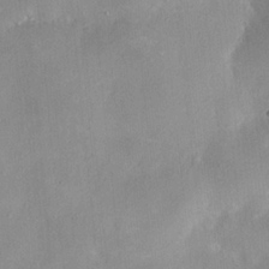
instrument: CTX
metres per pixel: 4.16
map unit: HNhu
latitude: 0.6490
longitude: -4.3467
